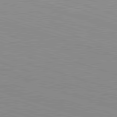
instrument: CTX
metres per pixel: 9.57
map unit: Hpe
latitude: -82.8408
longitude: 6.6140
